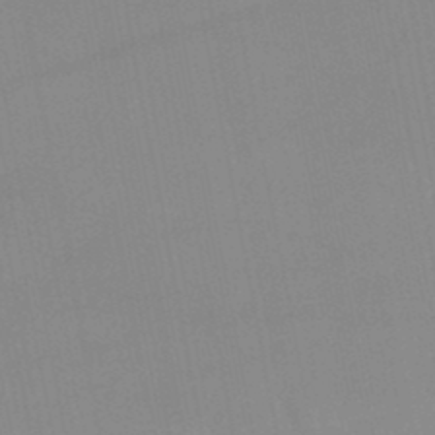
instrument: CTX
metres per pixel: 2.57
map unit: lHb
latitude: -45.0675
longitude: 77.1809
